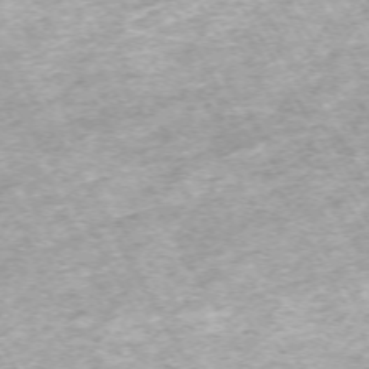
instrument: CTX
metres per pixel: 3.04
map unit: Hpe
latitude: -70.8219
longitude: 13.8045
